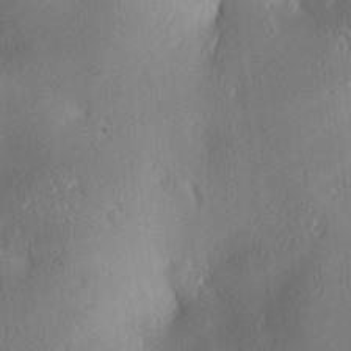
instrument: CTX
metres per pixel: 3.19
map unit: lAa
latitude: 3.2915
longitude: -117.4804
